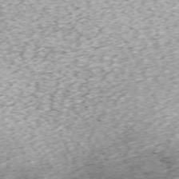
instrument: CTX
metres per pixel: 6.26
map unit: Hpe
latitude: -70.6141
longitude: 13.6722
